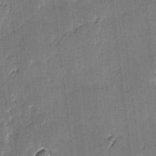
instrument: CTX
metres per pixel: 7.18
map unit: lAvf
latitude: -2.8030
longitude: -107.6127
